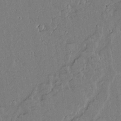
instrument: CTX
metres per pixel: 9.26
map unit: lAvf
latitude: 14.8569
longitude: -127.4993
